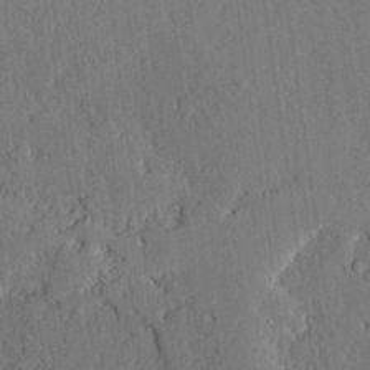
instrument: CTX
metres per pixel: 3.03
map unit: lAvf
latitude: 24.3656
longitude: -111.3104
